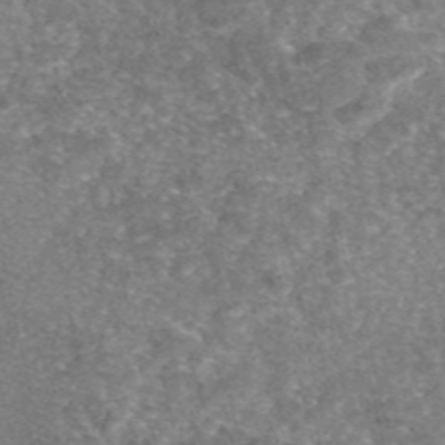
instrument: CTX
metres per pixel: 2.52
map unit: eAb
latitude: 46.4223
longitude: 105.4076
